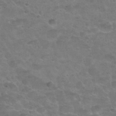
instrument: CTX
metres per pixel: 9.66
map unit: Nhu
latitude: 25.5182
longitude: -51.5182
